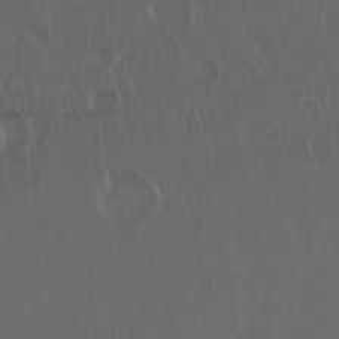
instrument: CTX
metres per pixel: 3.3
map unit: Nhu
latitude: 29.7260
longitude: -58.9703
